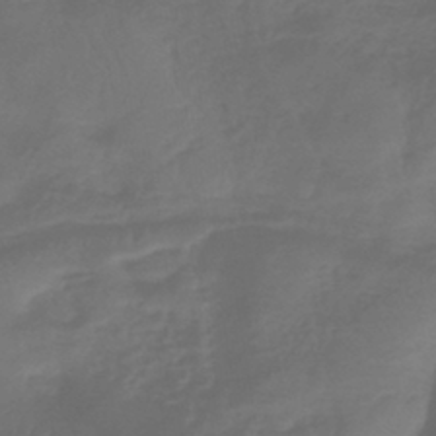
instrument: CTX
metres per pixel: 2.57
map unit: lHb
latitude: -42.9919
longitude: 81.1620
